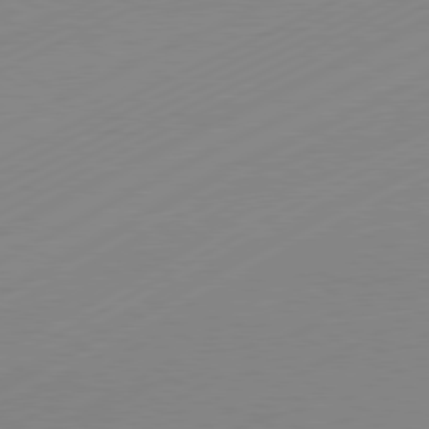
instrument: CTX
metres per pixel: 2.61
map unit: Hpe
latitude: -81.5210
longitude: 12.6896
